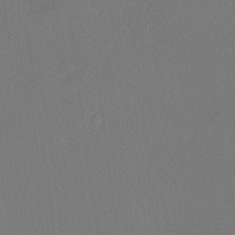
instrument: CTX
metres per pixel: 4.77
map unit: lHvf
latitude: 24.9513
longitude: 140.5574
